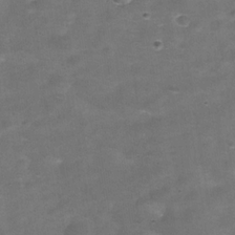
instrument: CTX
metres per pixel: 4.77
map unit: Hve
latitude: -30.4440
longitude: 92.8030
